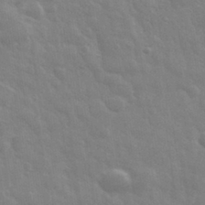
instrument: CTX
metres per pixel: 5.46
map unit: eHh
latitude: 32.3656
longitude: -70.1578
